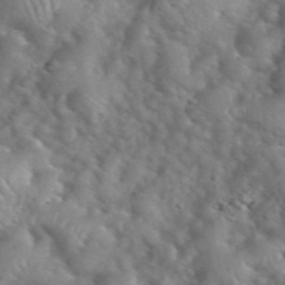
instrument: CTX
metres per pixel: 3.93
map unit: eHh
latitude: 40.1199
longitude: -57.0080
